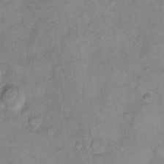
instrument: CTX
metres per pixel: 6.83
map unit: eHh
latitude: 11.2159
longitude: -64.6113
